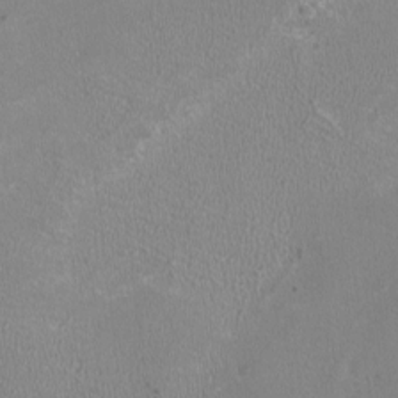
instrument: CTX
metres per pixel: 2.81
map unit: HNhu
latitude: -3.4265
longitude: -1.7827
